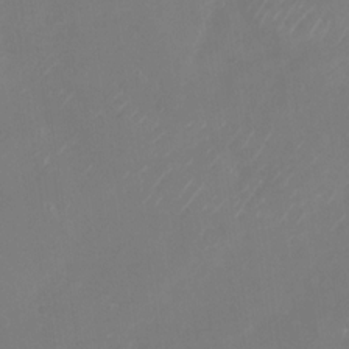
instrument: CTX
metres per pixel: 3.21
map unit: Nhu
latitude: -28.7085
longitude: -58.2523
